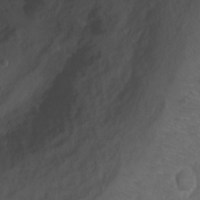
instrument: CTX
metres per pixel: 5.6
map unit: Ht
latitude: 1.8016
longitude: -35.9717
